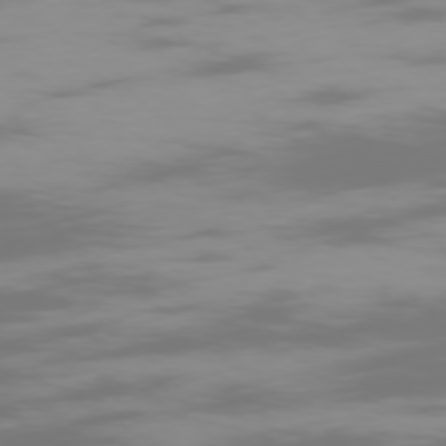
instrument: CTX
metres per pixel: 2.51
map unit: Ap
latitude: -77.4076
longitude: -73.6694
